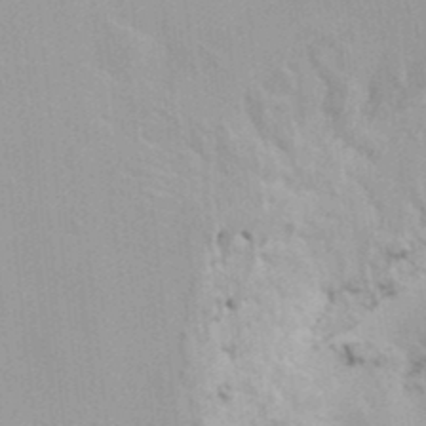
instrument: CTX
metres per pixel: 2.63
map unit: HNhu
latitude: 6.7246
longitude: -2.1389
